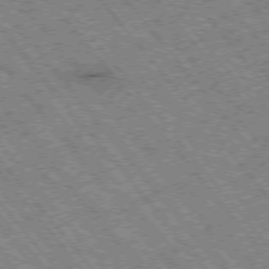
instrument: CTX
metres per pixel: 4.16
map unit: Hpe
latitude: -76.2550
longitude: -20.5546
